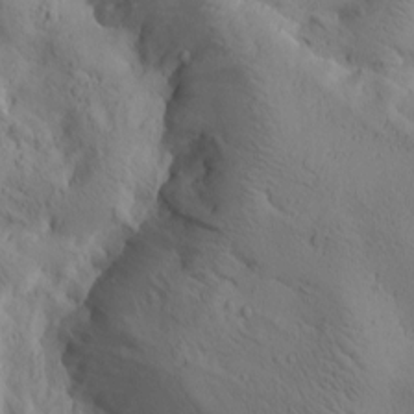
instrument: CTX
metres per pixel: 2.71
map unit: Htu
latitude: 0.0255
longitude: 175.2375
